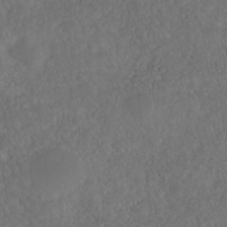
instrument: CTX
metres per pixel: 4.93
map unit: HNhu
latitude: -37.2376
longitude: 32.9164
